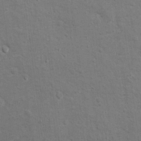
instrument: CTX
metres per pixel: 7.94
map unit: Hto
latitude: 11.1403
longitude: -36.9325
